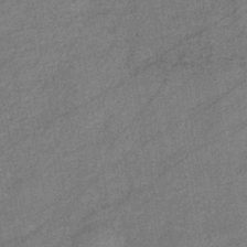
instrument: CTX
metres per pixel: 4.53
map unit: eHb
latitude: -42.0849
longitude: 82.5385
